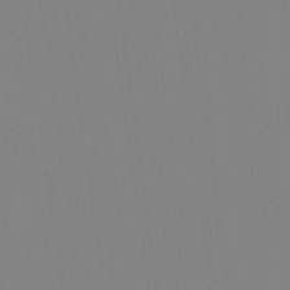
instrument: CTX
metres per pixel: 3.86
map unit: Hve
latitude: 18.1200
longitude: 150.0850
